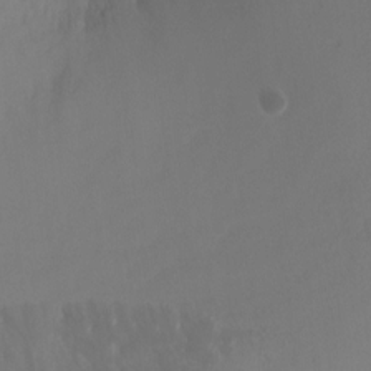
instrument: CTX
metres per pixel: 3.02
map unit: Ht
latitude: -0.2362
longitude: -18.0255
